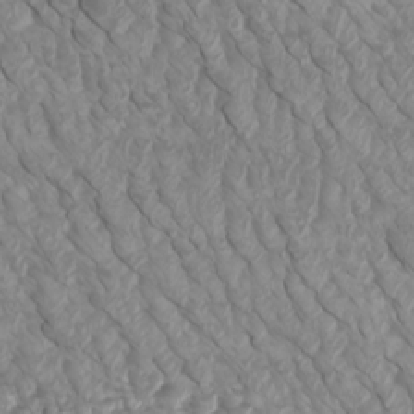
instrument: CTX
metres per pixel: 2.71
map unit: Htu
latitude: -6.0283
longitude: -73.2348
